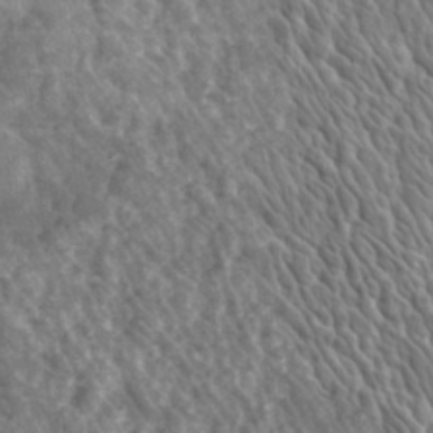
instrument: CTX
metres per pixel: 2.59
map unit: eHh
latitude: 32.3467
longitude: -71.4237
